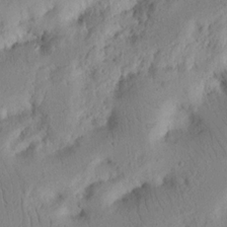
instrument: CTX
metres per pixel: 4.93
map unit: Nhu
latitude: 16.9514
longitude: -75.4049
